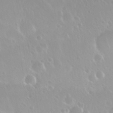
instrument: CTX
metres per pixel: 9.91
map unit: Nhu
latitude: 29.8961
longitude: -56.8380
